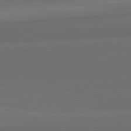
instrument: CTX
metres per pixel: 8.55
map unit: lApd
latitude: 82.1766
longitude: -172.5923
